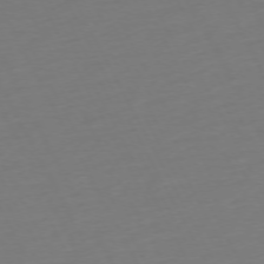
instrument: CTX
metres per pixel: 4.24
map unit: Ap
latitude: -74.1417
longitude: -69.7828
